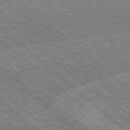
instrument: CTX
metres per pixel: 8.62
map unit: Hpe
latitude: 78.3656
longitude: -159.4615
